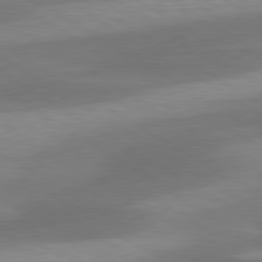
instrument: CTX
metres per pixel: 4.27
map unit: lApd
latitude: 79.7828
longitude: -88.1011
